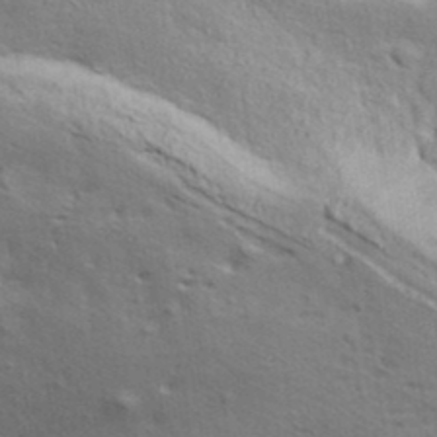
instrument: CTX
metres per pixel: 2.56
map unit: ANa
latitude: 39.2159
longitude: 20.1605
